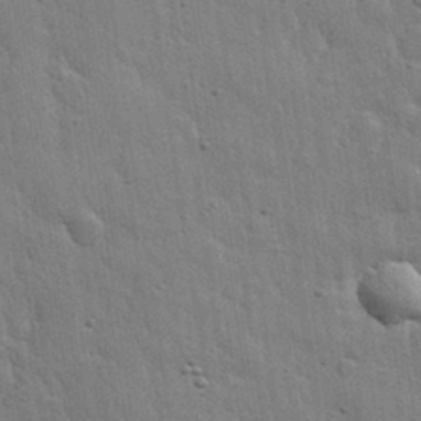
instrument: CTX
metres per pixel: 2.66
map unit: eHh
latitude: 31.5938
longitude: -78.7247
